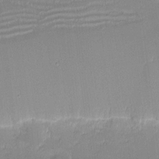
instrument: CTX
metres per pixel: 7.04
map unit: eHh
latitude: -1.1432
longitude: -83.4426
